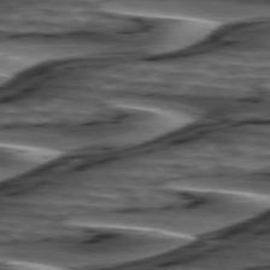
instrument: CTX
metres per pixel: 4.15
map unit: lApd
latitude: 75.4426
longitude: -72.4979
